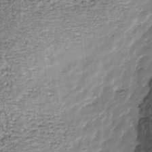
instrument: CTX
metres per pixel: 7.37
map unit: Nhu
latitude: -38.8408
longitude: -81.5938
